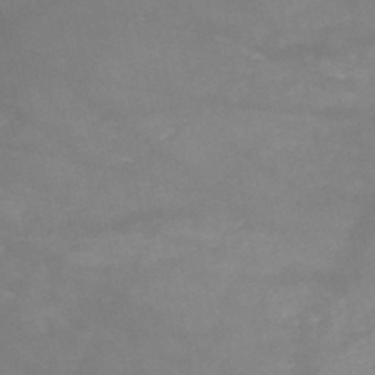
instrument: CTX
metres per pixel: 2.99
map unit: HNb
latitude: -49.0487
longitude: -38.6490
